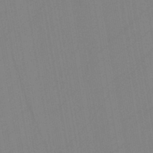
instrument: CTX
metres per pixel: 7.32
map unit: HNb
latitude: -46.2361
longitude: -39.4615
